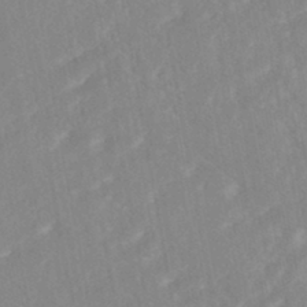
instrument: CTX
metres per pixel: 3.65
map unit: ANa
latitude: -44.6519
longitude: 104.2550
